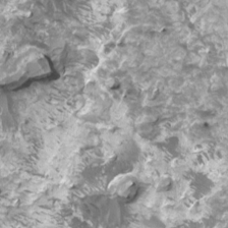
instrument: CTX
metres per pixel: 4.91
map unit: HNhu
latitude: 3.1781
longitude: 3.5966
